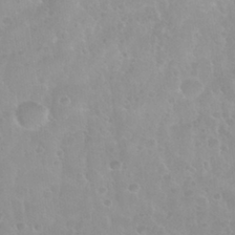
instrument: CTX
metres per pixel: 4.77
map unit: Nhu
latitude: 28.9702
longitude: -54.9891
